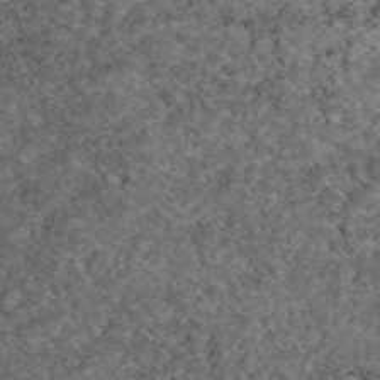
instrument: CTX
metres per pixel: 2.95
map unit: eAb
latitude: 47.0459
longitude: 113.8611
